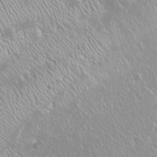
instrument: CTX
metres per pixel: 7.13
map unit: Nhu
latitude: -9.1809
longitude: -70.6301
